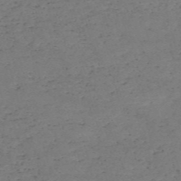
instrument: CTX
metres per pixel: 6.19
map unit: HNb
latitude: -55.8800
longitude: -44.3467
